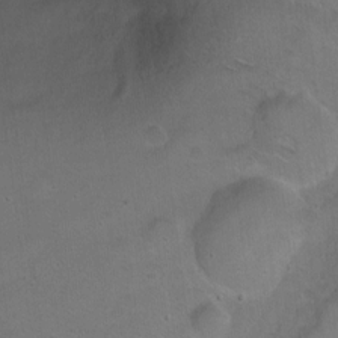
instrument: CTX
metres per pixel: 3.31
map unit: Ht
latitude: 0.5545
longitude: -45.0269
